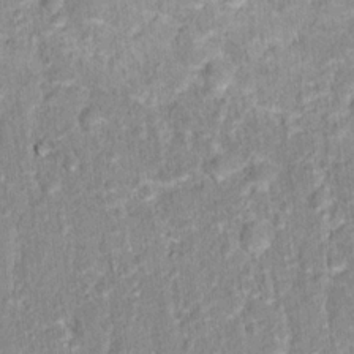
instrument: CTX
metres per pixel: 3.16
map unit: Hto
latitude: 16.4412
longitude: -36.8002
